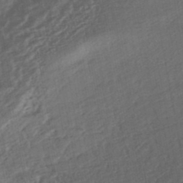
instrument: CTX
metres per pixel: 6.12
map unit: HNhu
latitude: -45.8422
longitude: 102.0094
